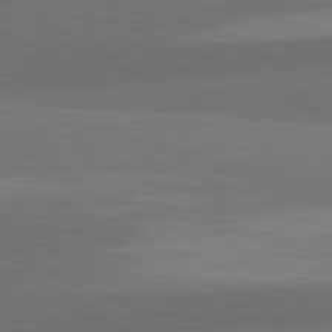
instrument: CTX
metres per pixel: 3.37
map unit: lApd
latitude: 82.0822
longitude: 156.4062
